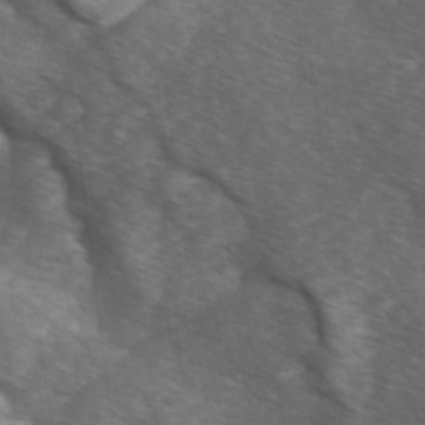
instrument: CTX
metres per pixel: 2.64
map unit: Ave
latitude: 1.2726
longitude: -113.1025
